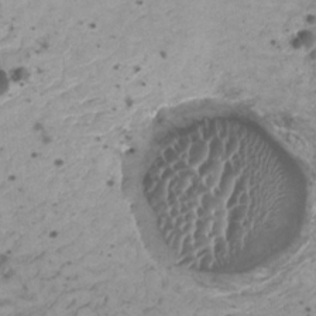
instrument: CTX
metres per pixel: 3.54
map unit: HNhu
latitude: -0.4440
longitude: 3.2942
